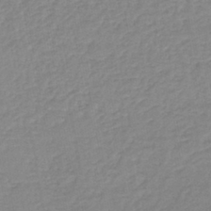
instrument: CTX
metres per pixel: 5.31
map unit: lHb
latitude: -41.8611
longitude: 73.7477
